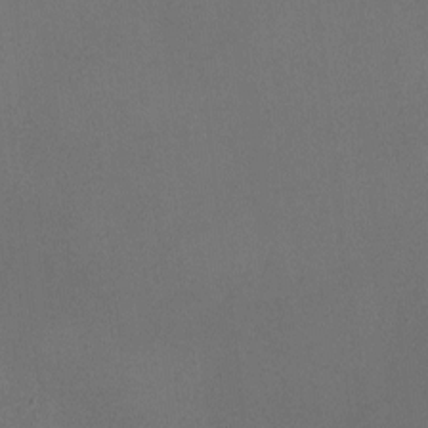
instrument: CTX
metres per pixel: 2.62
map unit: HNhu
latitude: -1.0298
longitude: -0.5923
